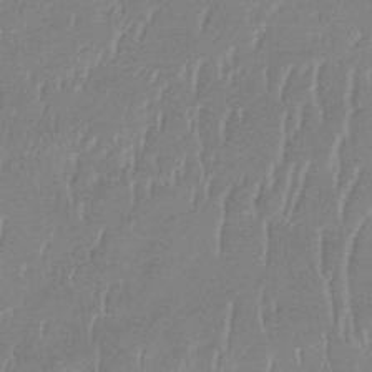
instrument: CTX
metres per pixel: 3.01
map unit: lHb
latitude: -34.0094
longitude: 69.3320
